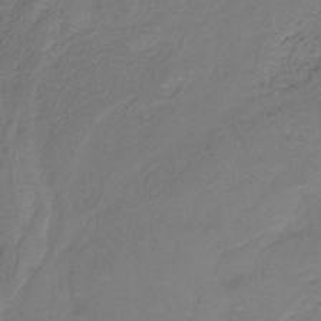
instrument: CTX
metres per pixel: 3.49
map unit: HNb
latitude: -35.1053
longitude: 59.1620
